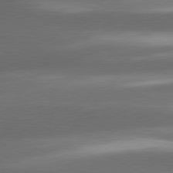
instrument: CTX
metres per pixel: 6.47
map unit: lApd
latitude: 80.6868
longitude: -142.4790
